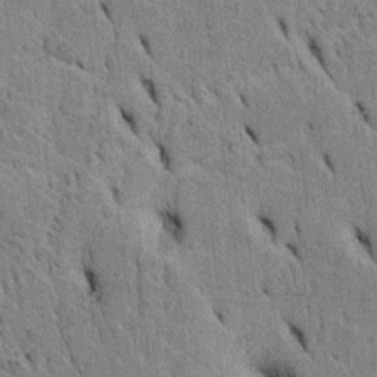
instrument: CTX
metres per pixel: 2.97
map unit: Htu
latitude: -4.2172
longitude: 152.5007
